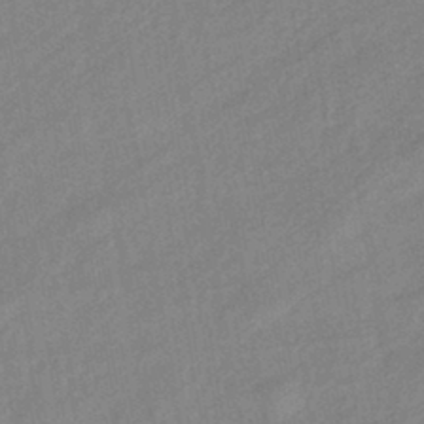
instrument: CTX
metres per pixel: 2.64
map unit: eHb
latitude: -41.5021
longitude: 84.0850
